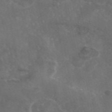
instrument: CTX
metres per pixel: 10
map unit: eAb
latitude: 46.4412
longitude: 115.0486
